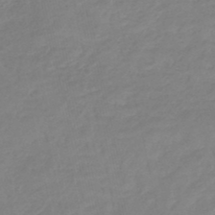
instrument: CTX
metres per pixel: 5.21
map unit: eHb
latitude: -45.7856
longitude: 81.7100
